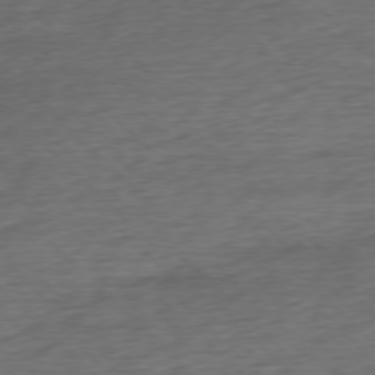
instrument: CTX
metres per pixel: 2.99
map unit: Ap
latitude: -78.1039
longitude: -72.1389
